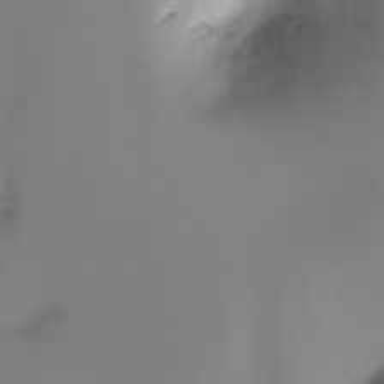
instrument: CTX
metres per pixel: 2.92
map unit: Ht
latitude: -16.6141
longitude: -48.8758
